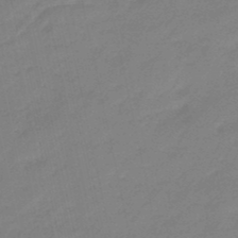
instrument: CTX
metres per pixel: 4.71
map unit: eHb
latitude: -46.1794
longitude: 86.6896
